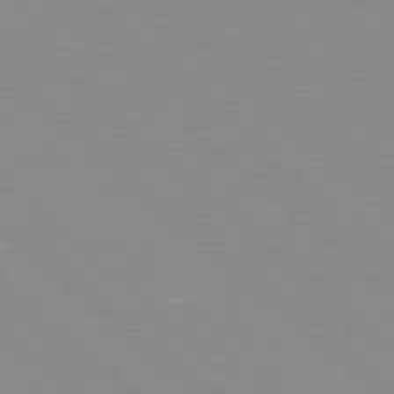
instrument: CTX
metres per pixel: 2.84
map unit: Hpe
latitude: 78.1956
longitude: -176.0633
